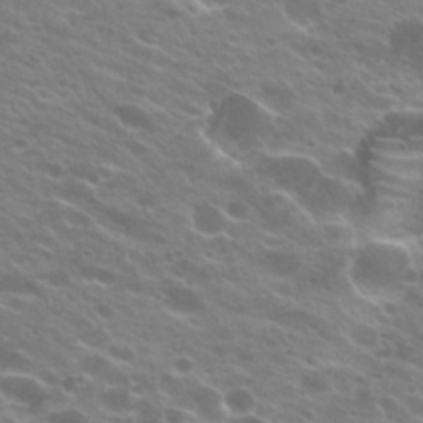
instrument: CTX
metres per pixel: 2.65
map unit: Hto
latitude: 23.8016
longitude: -37.3482
